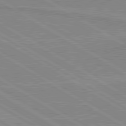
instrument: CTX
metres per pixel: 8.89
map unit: lApd
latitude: 80.0255
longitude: 169.1620
